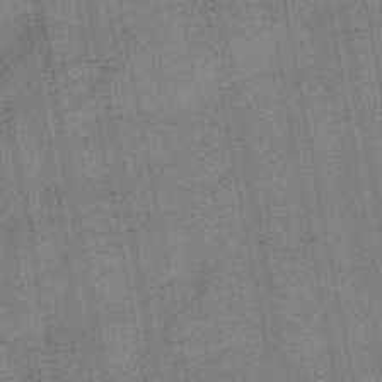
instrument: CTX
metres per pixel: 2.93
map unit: HNb
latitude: -48.5196
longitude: -38.5357
